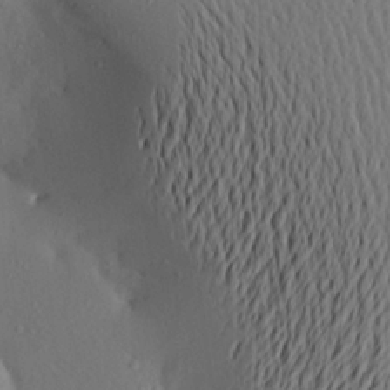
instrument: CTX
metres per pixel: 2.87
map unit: Aa
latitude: 20.1200
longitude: -145.8016
